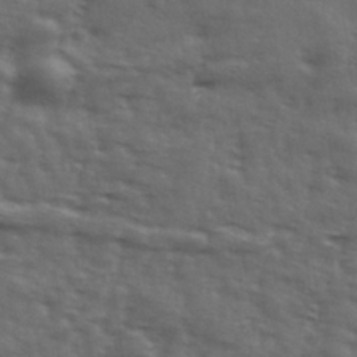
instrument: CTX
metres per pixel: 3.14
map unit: Ave
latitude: 18.3845
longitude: -132.1767
